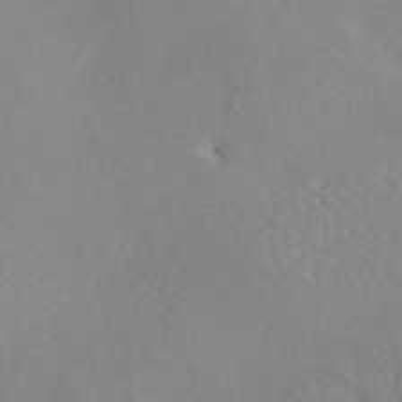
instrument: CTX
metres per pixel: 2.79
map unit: eAb
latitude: 45.6316
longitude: 110.3117
